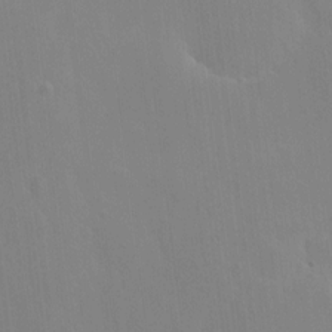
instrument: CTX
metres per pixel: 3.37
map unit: HNhu
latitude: 8.2145
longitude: 4.6140
